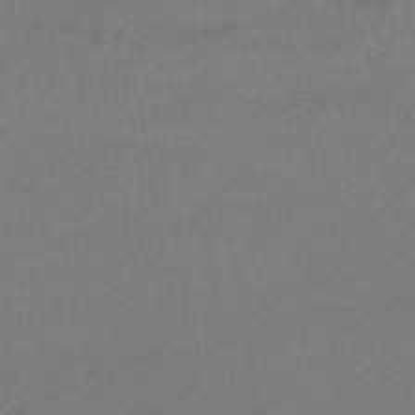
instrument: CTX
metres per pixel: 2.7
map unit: HNhu
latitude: -44.5385
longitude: 94.0283
